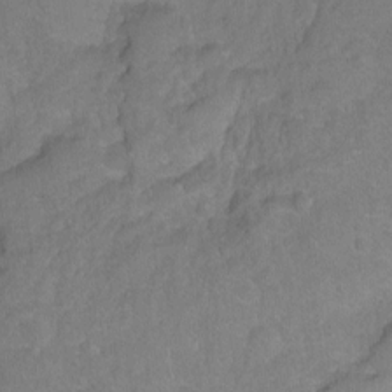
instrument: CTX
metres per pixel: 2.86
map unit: Hto
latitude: -4.1416
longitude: -36.0633
